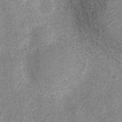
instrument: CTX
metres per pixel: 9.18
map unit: Nhu
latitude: 4.8569
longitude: -24.9324
